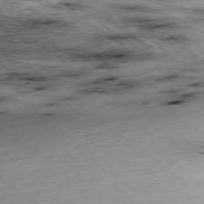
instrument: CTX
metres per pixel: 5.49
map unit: Ap
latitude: -78.6896
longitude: -91.5182
